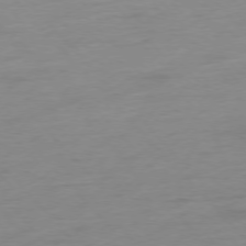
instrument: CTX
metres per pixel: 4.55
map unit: Hpe
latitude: -76.8030
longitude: -14.7058
